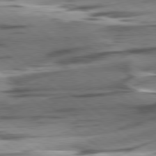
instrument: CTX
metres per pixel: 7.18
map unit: lApd
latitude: 78.8758
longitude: -51.0080
